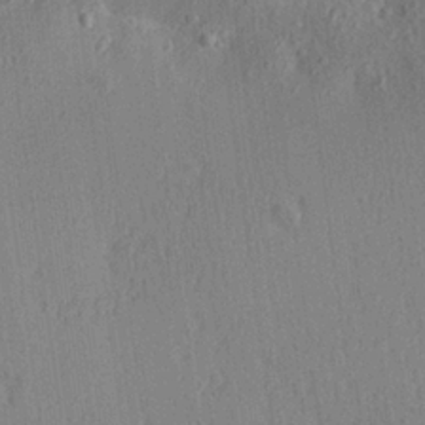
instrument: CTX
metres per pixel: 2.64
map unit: lAa
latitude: 21.4049
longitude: -139.1025
